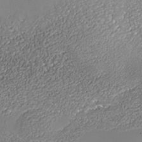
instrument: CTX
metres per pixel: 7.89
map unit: Nhe
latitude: -37.4076
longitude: -89.0837
